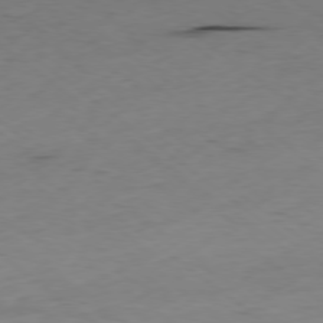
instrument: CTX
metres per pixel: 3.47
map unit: Hpe
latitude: -78.8975
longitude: 16.9164
